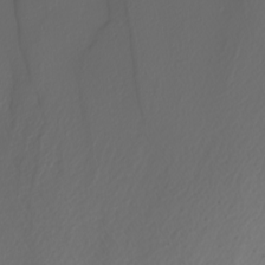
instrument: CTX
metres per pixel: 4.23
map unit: Nhu
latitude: -4.7085
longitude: -94.2145
